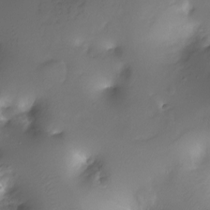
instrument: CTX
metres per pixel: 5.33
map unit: Ht
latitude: -11.4077
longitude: -45.2537
